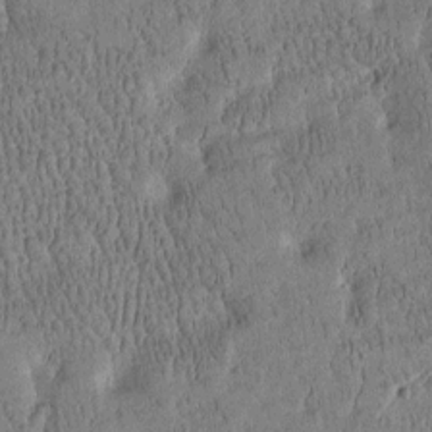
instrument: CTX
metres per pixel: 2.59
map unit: Htu
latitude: -4.3306
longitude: 175.2564
